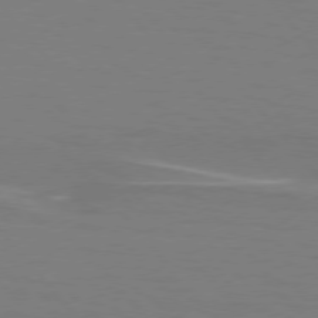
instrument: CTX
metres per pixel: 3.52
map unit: lApd
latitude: 75.9906
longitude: -80.4601
